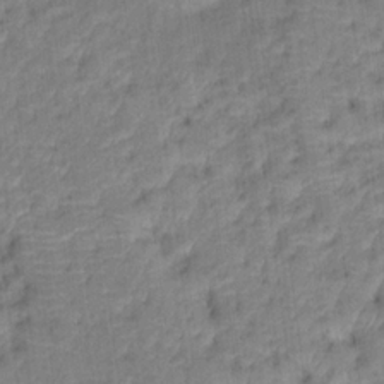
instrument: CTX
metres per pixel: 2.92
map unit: Hto
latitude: 15.8773
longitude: -39.8772
